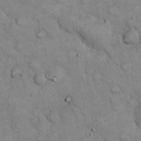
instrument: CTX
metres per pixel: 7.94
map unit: eHh
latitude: 20.2334
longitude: -60.4601
